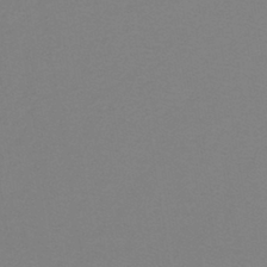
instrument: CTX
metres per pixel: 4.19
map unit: lHb
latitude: -40.7463
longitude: 52.4629
